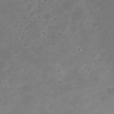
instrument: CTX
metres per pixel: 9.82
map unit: Nhu
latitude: 23.2537
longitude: -62.3090
